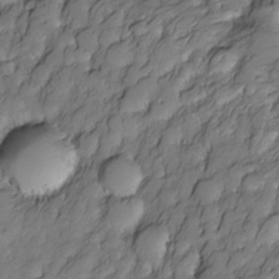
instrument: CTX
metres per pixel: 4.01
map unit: Nve
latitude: -26.8974
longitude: -148.6679
